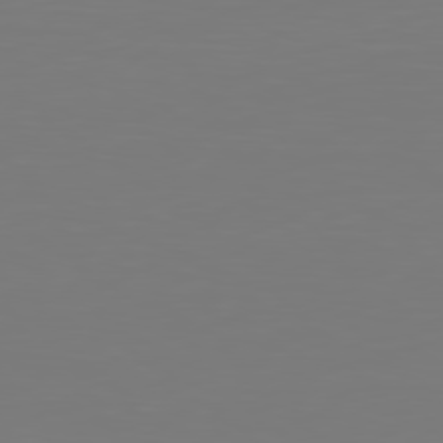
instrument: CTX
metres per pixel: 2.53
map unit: Hpe
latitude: 78.6680
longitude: -139.3671
